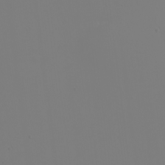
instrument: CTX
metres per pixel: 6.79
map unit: Nhu
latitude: -5.1053
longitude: -84.2523
